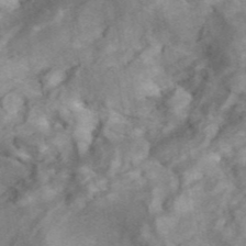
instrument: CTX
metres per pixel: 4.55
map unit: ANa
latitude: 42.1578
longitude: 15.5777
